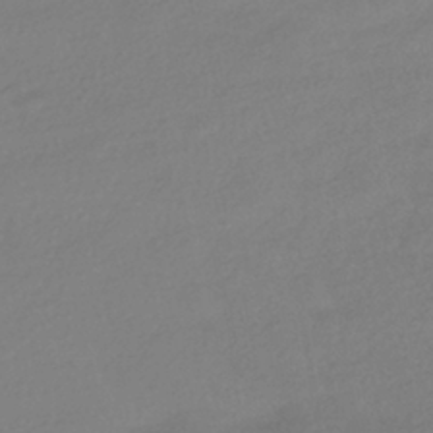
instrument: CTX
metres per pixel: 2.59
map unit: HNhu
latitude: -41.3132
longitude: 96.9920
